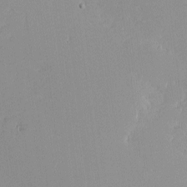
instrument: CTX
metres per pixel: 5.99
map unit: eHh
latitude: -0.7653
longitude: -86.1011
